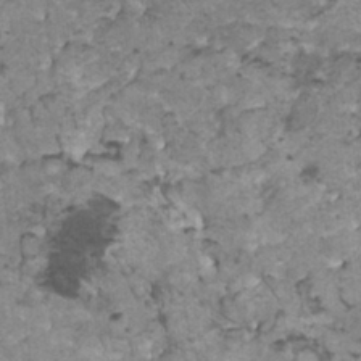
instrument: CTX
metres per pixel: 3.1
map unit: HNhu
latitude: 2.5545
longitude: 3.3509
